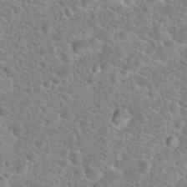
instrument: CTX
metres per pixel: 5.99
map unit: Hto
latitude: 24.4034
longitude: -48.8002
